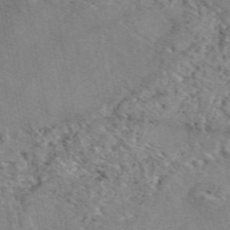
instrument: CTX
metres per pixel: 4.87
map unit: eAb
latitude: 48.8569
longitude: 110.3306
